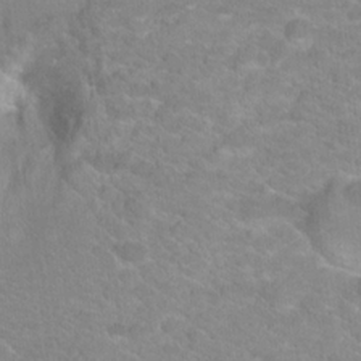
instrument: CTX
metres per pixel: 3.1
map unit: Hto
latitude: 18.6301
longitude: -37.7261
